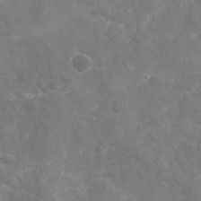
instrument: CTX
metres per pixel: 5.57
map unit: Nhu
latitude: -19.2376
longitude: -56.8191
